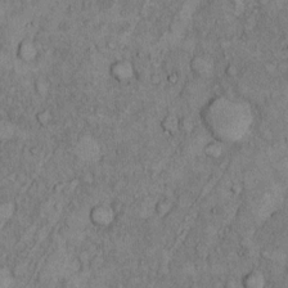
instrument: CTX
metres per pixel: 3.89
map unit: Hto
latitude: 8.7813
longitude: -59.3671
